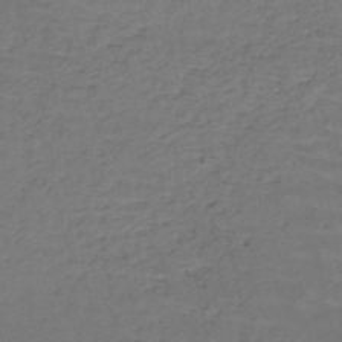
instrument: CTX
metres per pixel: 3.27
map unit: HNb
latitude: -50.2361
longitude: -52.8569
